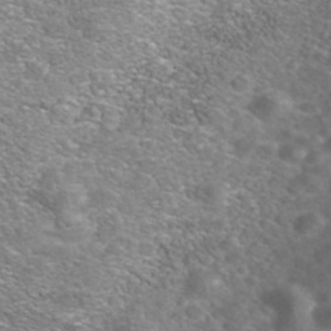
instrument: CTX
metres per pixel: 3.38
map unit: Nhe
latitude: -41.1620
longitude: -100.1200
